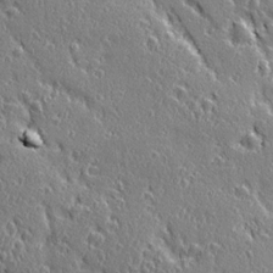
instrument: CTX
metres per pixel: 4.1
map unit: Ave
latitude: 20.9136
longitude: -136.1389
